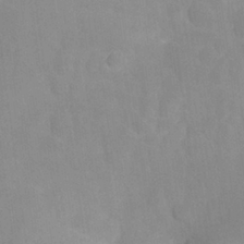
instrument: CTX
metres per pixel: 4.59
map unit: Nhu
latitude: 26.8758
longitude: -56.8380
